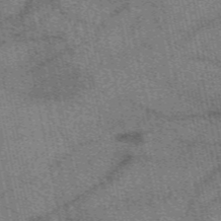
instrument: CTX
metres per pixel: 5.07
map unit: eAb
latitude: 50.2522
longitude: 114.8030
